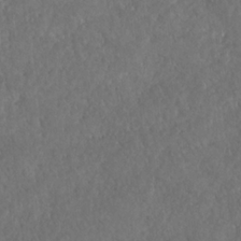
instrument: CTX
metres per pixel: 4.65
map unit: HNhu
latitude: -37.1242
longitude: 32.8975
